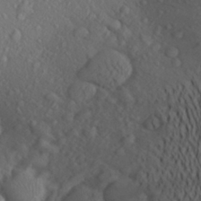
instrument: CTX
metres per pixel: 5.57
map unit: Aa
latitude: 25.8016
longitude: -147.8017
